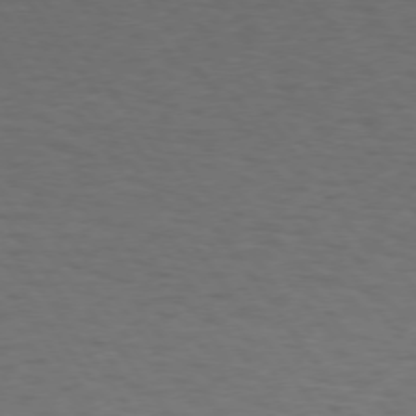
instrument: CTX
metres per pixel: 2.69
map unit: Hpe
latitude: 73.8773
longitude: -131.1215
